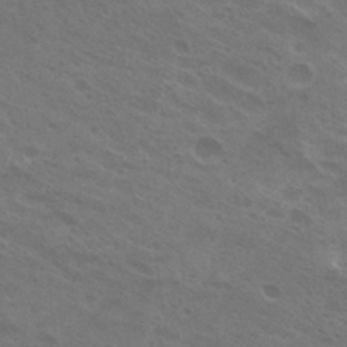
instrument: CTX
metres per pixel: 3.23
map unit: Hto
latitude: 24.9513
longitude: -38.3089
